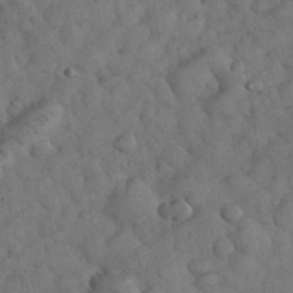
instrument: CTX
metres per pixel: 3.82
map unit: eHh
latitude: 33.8205
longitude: -68.3278
